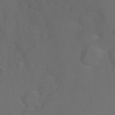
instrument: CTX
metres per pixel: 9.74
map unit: Ht
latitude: -10.1984
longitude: -37.4616
